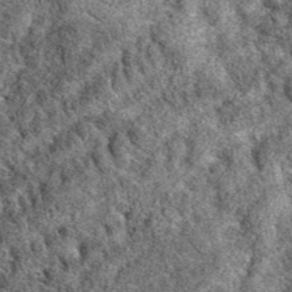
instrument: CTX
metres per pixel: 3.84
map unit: eAb
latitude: 38.4034
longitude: 110.5574
